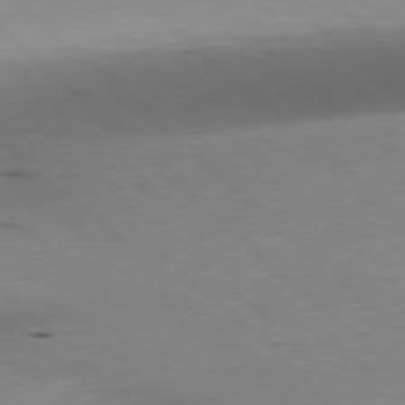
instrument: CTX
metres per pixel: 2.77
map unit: Hpe
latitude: -79.6155
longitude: 9.0108
